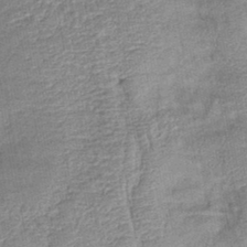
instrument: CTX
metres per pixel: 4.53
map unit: lHb
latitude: -42.5762
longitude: 79.3509
